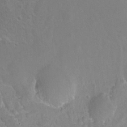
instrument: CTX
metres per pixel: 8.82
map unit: Hto
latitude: -7.0864
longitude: -44.5546
